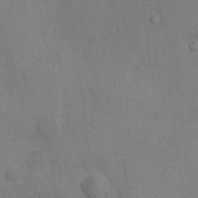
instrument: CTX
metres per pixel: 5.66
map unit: Nhu
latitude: 7.5182
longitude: -24.4978
